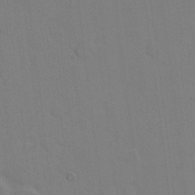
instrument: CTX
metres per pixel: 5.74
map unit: eHh
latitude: 6.8380
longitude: -65.8961
